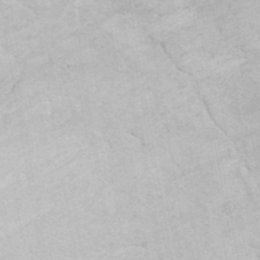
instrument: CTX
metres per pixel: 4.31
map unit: ANa
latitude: 41.4048
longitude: 18.6896
